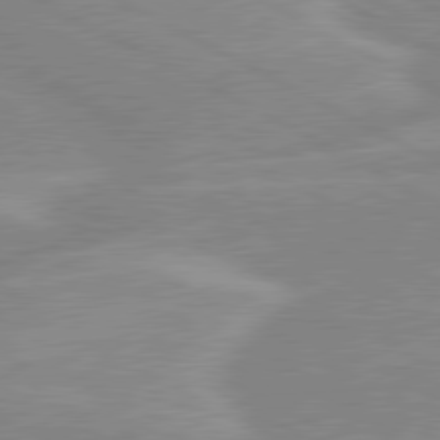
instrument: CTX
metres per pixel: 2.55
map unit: lApd
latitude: 80.4223
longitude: -124.9324
